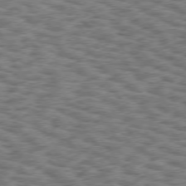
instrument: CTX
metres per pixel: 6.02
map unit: Hpe
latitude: 75.5560
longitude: -134.5734
